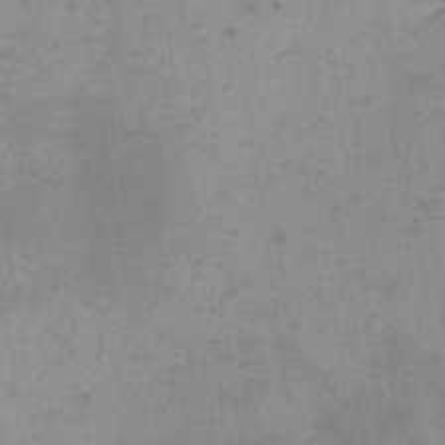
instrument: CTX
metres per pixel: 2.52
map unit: eHh
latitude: -2.0849
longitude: -79.2726
